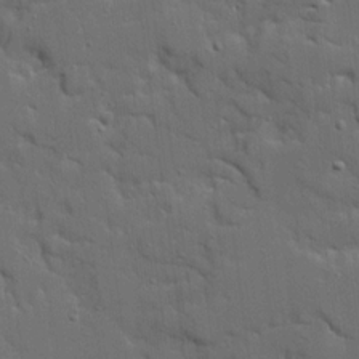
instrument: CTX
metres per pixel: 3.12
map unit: Ave
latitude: 18.9891
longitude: -128.5923
